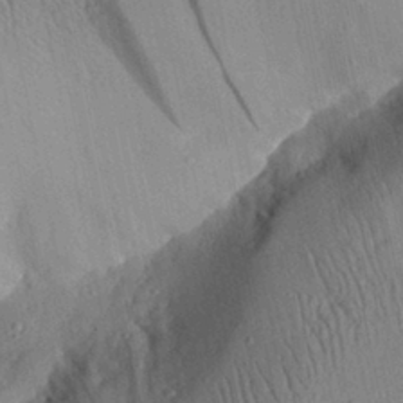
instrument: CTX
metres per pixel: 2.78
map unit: Aa
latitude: 28.8380
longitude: -135.1592
